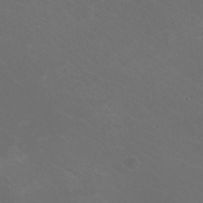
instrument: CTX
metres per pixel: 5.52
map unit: HNhu
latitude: 1.0458
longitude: -1.8205
